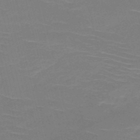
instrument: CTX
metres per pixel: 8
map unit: HNb
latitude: -50.4440
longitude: -41.9906
